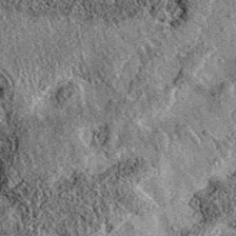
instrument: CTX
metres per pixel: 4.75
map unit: eAb
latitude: 36.3278
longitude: 111.2565
